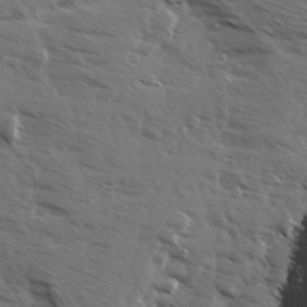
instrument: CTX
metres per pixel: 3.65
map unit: Ave
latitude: 13.4804
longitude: -102.1955
